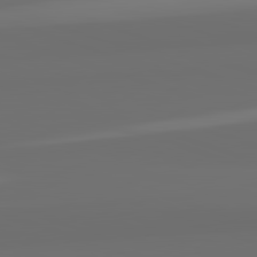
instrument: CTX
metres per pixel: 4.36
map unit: lApd
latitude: 82.6868
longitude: 163.2376
